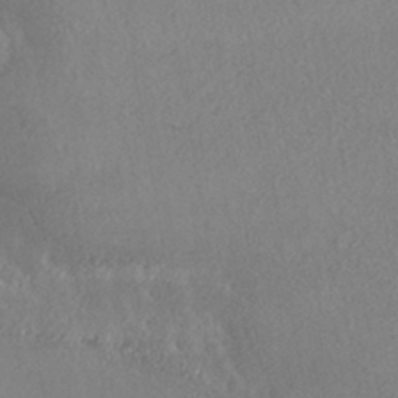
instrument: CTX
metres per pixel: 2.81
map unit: HNhu
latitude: -44.0661
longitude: 94.8597
